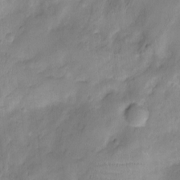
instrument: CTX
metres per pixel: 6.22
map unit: Ht
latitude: -5.8044
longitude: -20.8569
